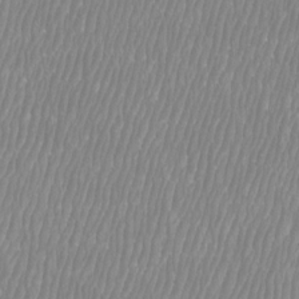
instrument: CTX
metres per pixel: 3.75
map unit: Htu
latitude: -8.6518
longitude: -75.7261
